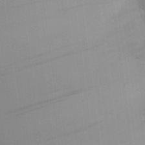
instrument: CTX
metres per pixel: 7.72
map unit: eHh
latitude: 24.4790
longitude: -71.4804
